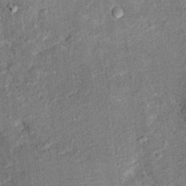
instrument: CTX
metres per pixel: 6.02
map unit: Ht
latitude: 10.7057
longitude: -39.1214
